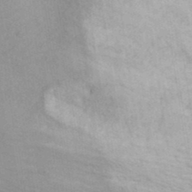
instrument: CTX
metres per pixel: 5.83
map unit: ANa
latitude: 39.4237
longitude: 20.1605
